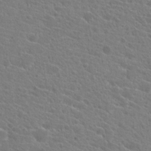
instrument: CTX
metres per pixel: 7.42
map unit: Hto
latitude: 21.6127
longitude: -39.6316
